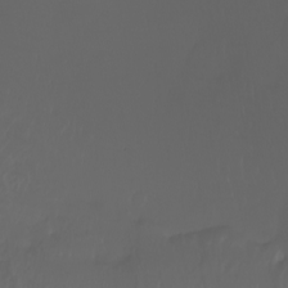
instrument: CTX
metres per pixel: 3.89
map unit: Nhu
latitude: -8.2361
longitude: -80.4979
